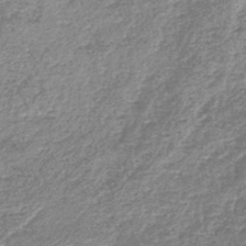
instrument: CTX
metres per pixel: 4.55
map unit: lHb
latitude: -44.2551
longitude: 77.5777
